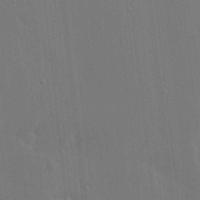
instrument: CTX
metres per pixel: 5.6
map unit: Ave
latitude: 18.2144
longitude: -139.3671
